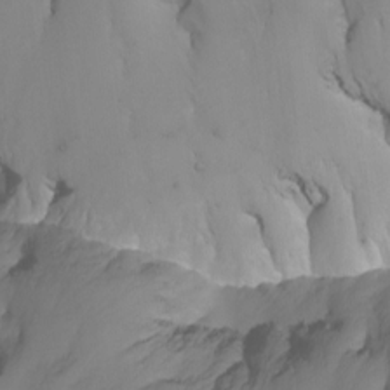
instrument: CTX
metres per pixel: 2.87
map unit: Nhu
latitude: -7.3887
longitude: -52.1956
